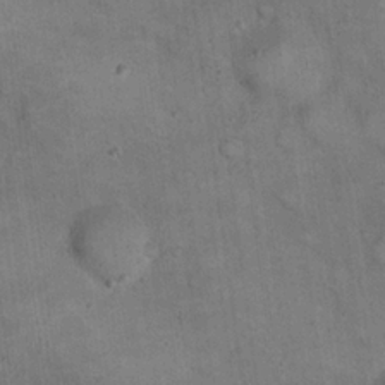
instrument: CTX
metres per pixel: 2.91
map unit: eHh
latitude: 21.9339
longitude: -61.2348
